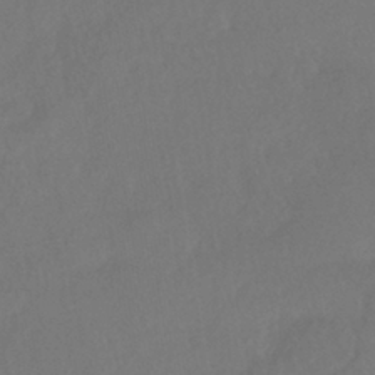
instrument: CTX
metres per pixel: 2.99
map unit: HNhu
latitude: -41.2943
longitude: 97.3132
